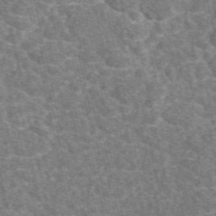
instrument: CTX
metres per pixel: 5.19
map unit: eAb
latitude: 49.9717
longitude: 118.6330
